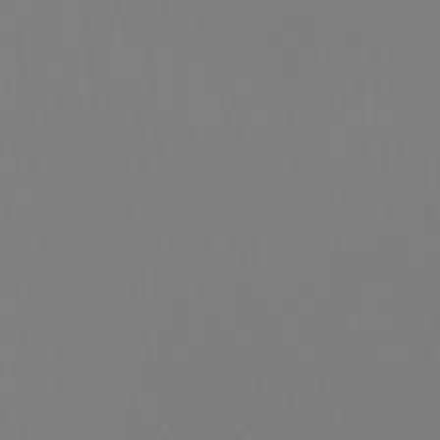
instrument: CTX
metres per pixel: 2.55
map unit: Htu
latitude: -12.8408
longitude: -70.3089
